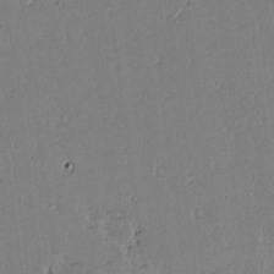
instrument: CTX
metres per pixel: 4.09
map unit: lAvf
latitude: 14.5546
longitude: -127.2726
